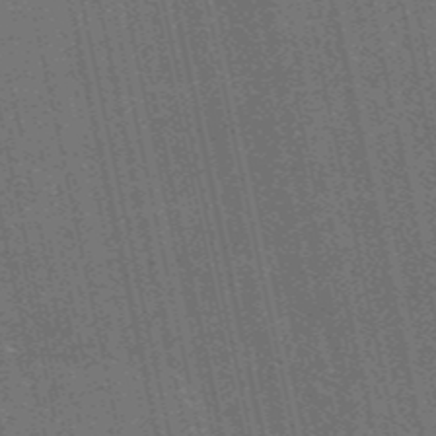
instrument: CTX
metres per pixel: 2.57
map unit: HNb
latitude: -53.6532
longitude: -38.2145
